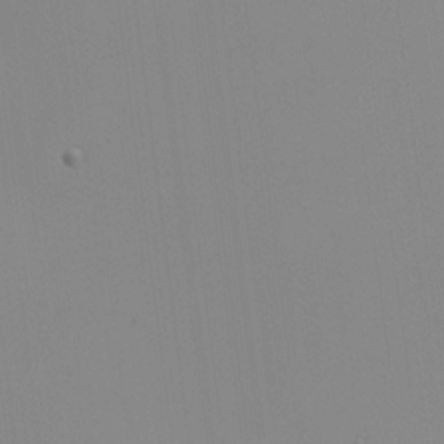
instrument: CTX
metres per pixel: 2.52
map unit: HNhu
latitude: 9.8583
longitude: 11.5210
